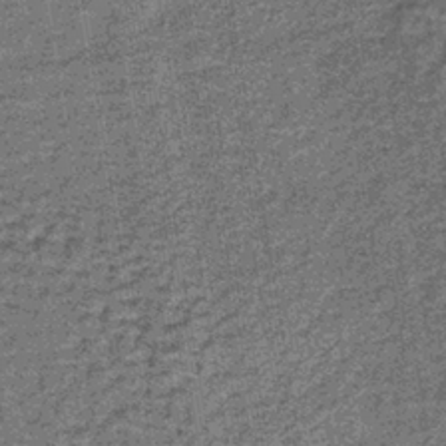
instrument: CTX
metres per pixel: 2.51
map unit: lHb
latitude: -38.8219
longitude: 66.0094
